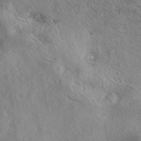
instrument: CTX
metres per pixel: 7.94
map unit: eAb
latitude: 39.1403
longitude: 113.2565
